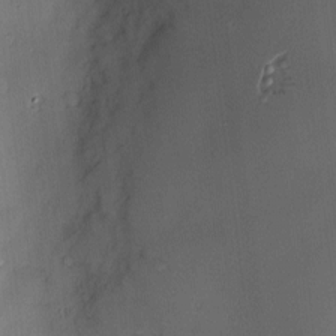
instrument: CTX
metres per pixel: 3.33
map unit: Nve
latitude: -7.5588
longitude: 174.8596
